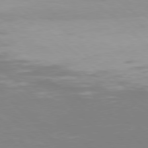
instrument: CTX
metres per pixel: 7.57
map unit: Hpe
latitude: 77.5371
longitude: -125.2537
